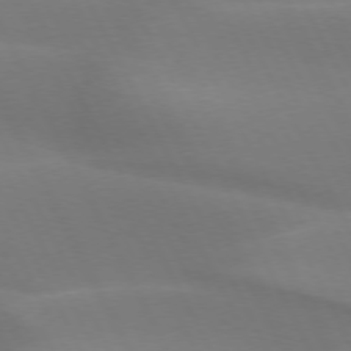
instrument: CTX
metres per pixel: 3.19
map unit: lApd
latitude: 73.4049
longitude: -48.7624
